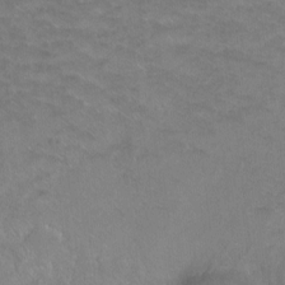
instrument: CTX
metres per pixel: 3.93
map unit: Ht
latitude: -8.5574
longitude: -36.6680
